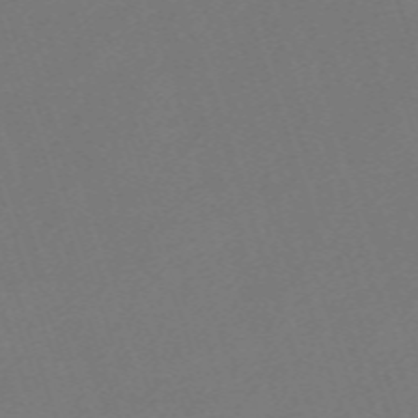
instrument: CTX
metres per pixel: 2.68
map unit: eHh
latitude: -63.5966
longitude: 50.5007
